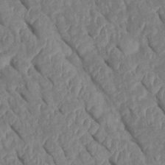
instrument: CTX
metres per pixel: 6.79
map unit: Htu
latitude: 1.3103
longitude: 147.5021
